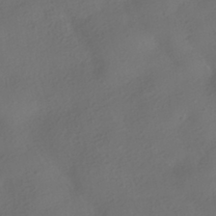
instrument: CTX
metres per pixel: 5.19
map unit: HNhu
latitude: -39.9556
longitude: 97.0298
